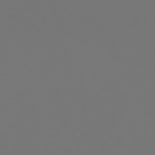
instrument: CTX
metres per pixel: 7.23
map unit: Hpe
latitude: 73.6127
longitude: -126.7057
